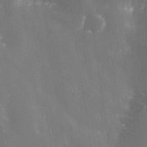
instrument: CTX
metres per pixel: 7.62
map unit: Nhe
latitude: -35.5777
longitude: -92.8569
